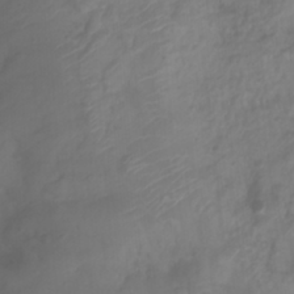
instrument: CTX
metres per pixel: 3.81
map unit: Htu
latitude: 2.9891
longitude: -21.9717
